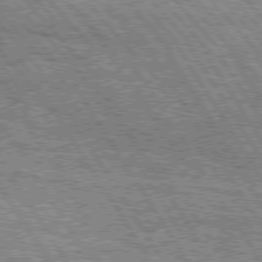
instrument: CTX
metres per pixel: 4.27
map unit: Hpe
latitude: 75.6316
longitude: -154.3656
